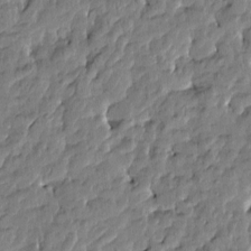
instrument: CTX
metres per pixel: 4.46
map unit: Htu
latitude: -4.8786
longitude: 177.5210
